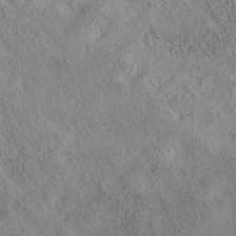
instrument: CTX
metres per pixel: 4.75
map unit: eAb
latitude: 35.5560
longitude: 107.4644
